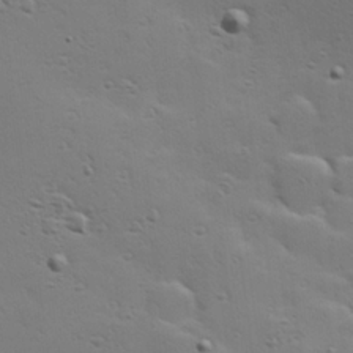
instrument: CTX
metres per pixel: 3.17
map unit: Hve
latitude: 23.6694
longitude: -96.2145
